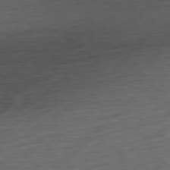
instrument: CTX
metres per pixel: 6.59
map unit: Ap
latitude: -79.7855
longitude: -70.8191
